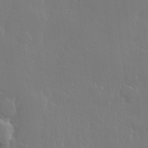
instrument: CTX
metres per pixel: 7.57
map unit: Hve
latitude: 22.8569
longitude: 145.5966
